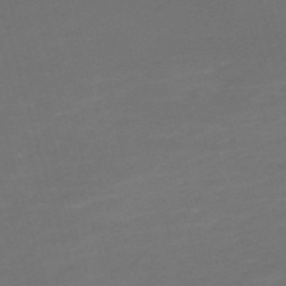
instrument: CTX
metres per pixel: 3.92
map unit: Nve
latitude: -59.5210
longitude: 58.5951
